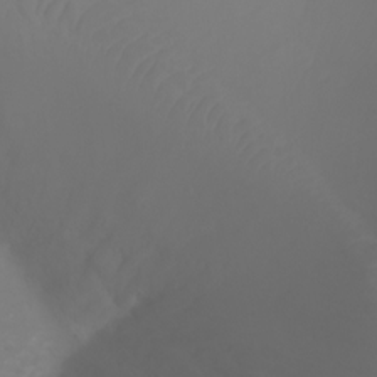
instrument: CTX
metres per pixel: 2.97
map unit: Ht
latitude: -3.1620
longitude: -61.3104
